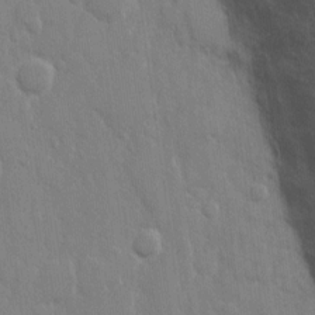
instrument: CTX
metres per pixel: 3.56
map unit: eHh
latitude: 12.7246
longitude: -70.5546
